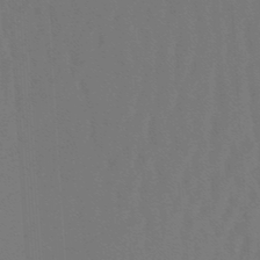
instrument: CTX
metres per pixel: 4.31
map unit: lHb
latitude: -47.6344
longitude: 63.8989
